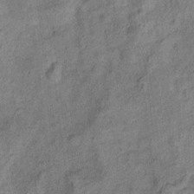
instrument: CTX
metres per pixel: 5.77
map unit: Ht
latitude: 9.9528
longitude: -39.7072
